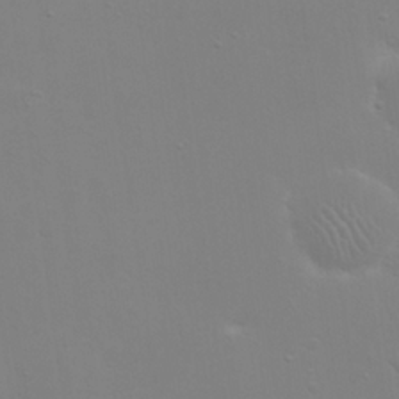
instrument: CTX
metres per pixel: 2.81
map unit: eHh
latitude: 23.9150
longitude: -65.5182
